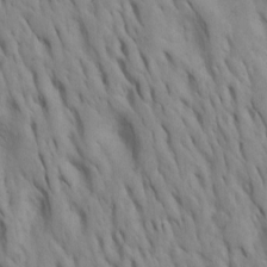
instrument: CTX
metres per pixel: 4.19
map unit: Htu
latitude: -8.1795
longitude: 145.1242
